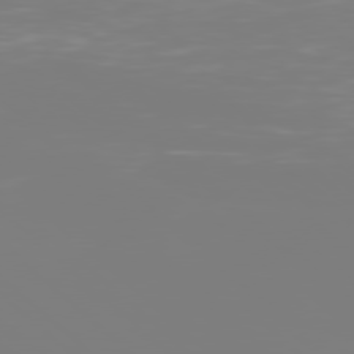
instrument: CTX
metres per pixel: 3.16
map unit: Hpe
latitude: 78.0255
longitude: -136.4790
